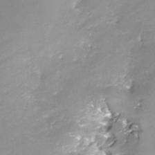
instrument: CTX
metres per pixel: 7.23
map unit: Nve
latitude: -24.5763
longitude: -109.4993
